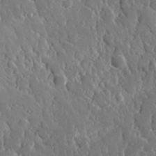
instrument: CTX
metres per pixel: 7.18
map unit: lHvf
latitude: 34.5545
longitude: -87.4426
